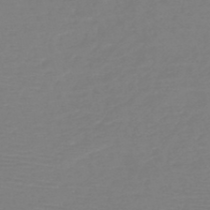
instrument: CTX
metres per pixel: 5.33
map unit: HNb
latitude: -49.5399
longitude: -43.8583
